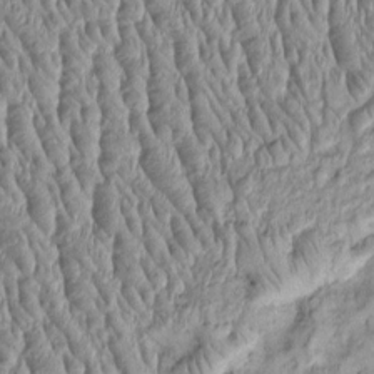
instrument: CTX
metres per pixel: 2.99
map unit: Htu
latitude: -4.4818
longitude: 158.7274
